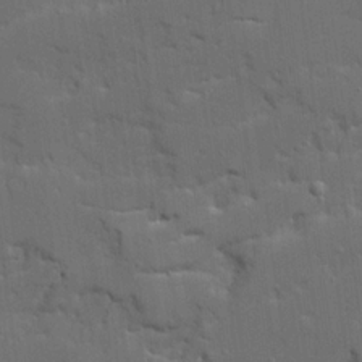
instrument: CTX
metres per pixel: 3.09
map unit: Ave
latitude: 19.0836
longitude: -128.5357
